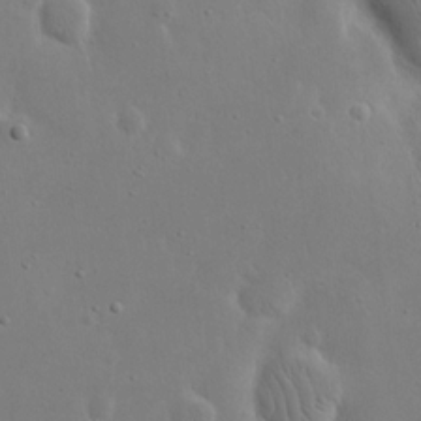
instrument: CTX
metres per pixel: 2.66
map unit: eHh
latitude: 19.4615
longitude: -71.5749
